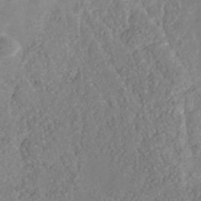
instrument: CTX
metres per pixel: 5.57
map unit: Nhu
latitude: -41.2187
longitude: -83.4426
